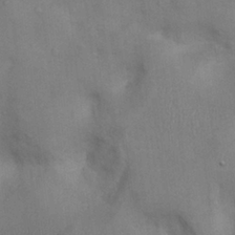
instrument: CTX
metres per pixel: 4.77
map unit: Nhu
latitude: 7.1781
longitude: -24.2333
